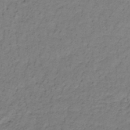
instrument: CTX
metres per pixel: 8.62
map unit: lHb
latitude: -32.8408
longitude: 65.8423
